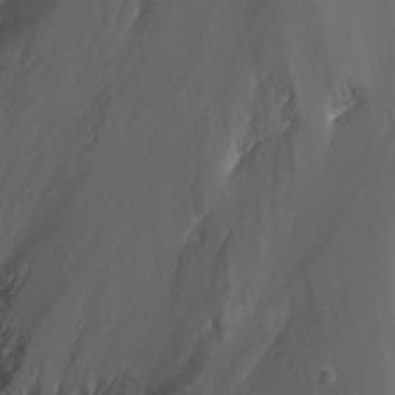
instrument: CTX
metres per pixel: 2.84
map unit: Nhu
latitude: -13.1431
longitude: -64.4223
